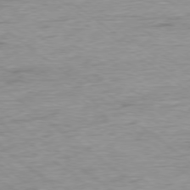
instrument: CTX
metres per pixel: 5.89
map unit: Ap
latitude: -78.0661
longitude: -82.4034
